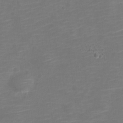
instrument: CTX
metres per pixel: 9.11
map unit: Nve
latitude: -21.9178
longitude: 106.3684
